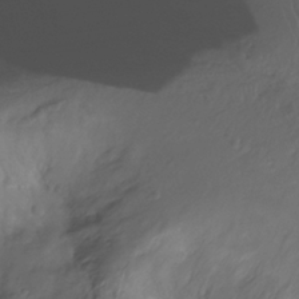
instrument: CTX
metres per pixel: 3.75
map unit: Nhu
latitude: -13.2565
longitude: -62.4790
